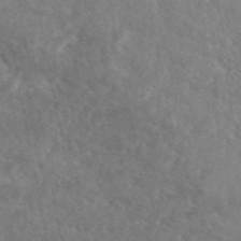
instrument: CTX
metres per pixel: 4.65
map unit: eAb
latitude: 47.1404
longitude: 127.8800
